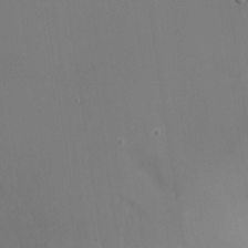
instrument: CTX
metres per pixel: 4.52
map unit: Nhu
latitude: -23.4832
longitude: -71.1214
